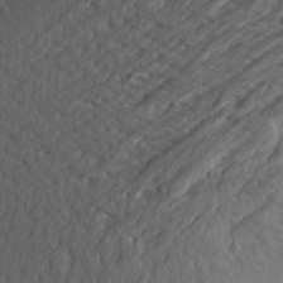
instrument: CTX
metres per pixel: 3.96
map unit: Aa
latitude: 27.7261
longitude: -143.6127
